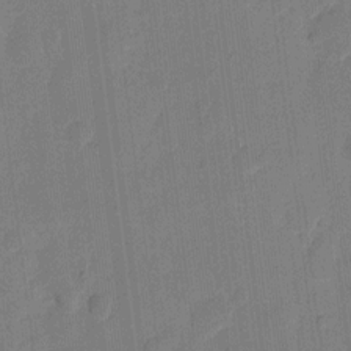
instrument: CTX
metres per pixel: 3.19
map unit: eHh
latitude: 10.1956
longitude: -66.6301
